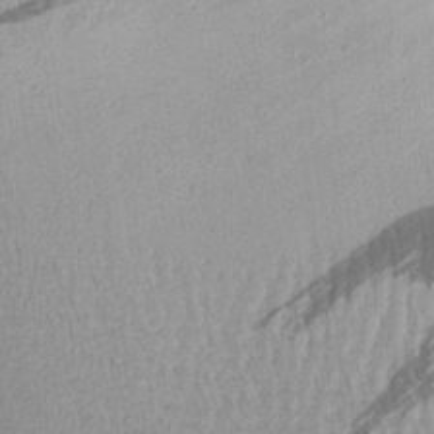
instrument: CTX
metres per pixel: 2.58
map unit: Aa
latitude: 19.7827
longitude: -145.4426
